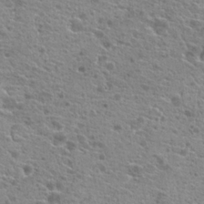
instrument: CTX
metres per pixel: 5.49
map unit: Hto
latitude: 21.1026
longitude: -41.8394
